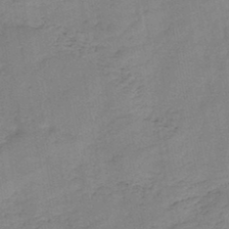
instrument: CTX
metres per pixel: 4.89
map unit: HNb
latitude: -45.8045
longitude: -37.8961
